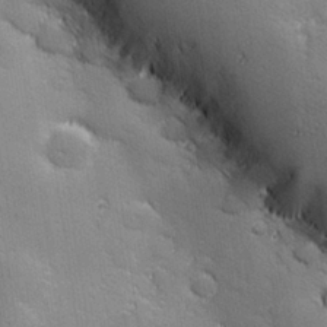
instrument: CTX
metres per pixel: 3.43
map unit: lHvf
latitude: 27.9339
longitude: 141.3887
